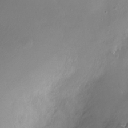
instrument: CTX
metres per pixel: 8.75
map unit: Nhe
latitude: -28.0472
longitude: -109.7449
